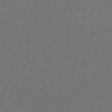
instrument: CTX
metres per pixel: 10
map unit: eHb
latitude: -32.1984
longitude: 69.5966
